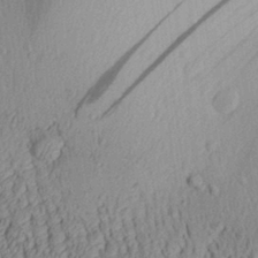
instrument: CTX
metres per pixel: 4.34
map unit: Aa
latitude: 30.1200
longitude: -137.5371
